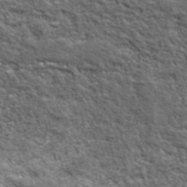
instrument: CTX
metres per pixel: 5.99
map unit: lHvf
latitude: 38.2333
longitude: -88.8002
